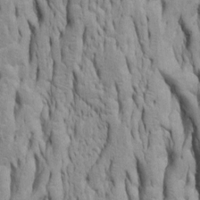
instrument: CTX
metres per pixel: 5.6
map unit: Htu
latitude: -5.7855
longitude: 151.2753
